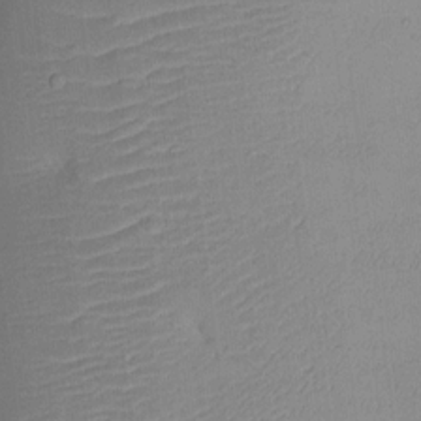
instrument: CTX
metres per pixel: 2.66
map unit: HNhu
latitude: 8.1200
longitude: -3.8394
